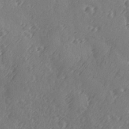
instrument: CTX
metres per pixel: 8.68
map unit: Ave
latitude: -9.3132
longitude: -118.8380
